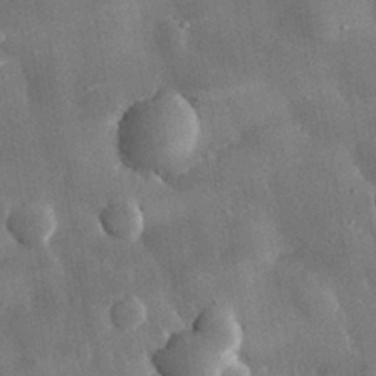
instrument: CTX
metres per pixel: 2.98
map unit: eHh
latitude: 29.8016
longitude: -79.8395
